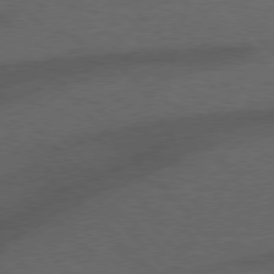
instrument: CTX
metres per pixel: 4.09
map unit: Hpe
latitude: 77.3103
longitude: -152.5924
